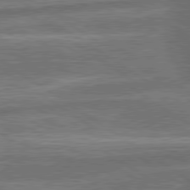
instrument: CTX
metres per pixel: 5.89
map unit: lApd
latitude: 79.7828
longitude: -171.7827
